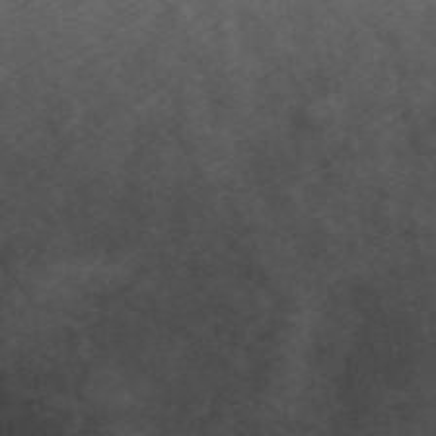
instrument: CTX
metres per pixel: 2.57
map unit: ANa
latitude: 49.6127
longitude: -71.9906
